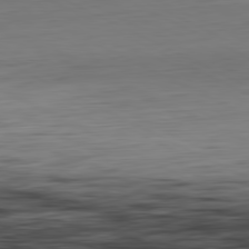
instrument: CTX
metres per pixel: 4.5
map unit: Hpe
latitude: -81.4077
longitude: 16.5385
